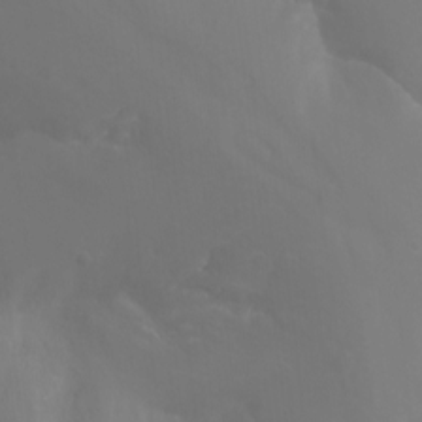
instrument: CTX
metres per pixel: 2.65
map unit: Nhu
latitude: -12.0850
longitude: -63.2348
